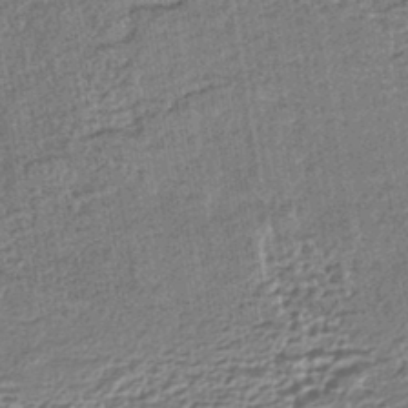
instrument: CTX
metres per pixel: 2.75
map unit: HNhu
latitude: -43.4076
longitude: 98.8030
